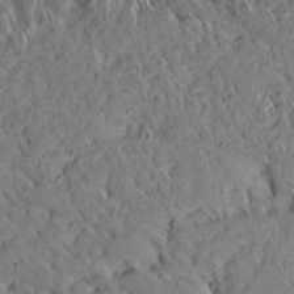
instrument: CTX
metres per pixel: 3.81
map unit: Aa
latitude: 13.8017
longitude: -140.3089
